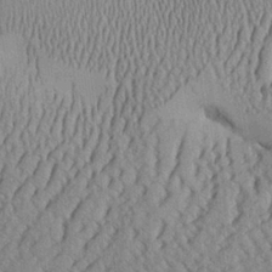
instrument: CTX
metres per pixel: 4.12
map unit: Aa
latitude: 25.2159
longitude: -134.5545
